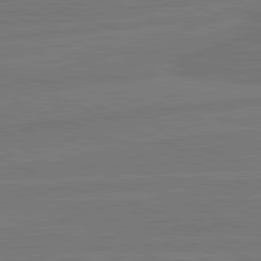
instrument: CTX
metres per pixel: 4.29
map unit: lApd
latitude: 82.1011
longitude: -178.1200
